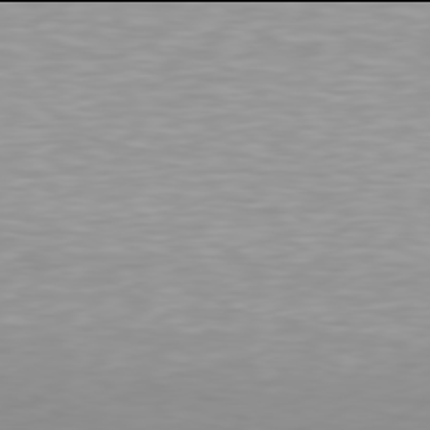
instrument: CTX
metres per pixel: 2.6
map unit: Hpe
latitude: 77.9906
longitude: -169.1214
